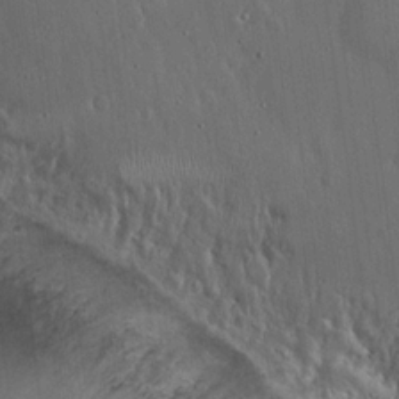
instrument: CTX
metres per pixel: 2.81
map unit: Hto
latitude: 18.1577
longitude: -56.7813
